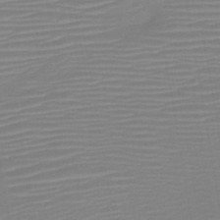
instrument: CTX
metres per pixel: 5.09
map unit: HNb
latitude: -45.7856
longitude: -43.8394
